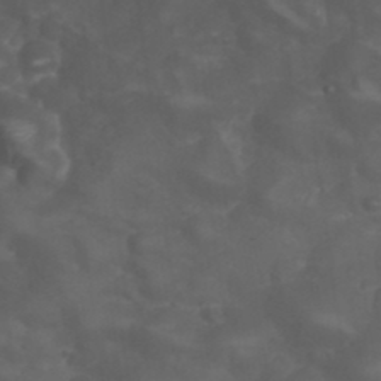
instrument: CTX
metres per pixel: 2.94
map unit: Nhu
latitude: 28.4034
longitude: -56.4412
